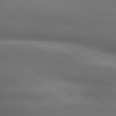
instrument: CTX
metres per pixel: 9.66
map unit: lApd
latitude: 79.2915
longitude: -117.1025
